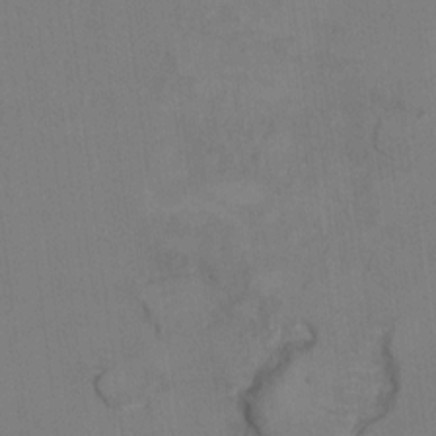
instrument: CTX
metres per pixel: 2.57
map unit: Ht
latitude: 9.4993
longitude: -32.6113
